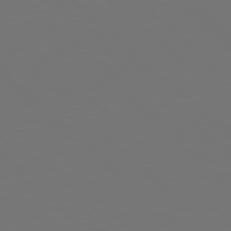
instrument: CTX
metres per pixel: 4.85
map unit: Hpe
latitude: 78.1956
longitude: -175.4238
